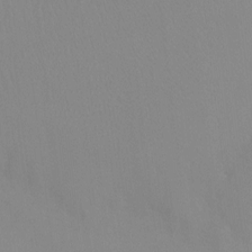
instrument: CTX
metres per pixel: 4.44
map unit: Ht
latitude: -8.3495
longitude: -34.0633
